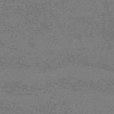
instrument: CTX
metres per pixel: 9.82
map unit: HNb
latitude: -55.5966
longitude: -45.6694
